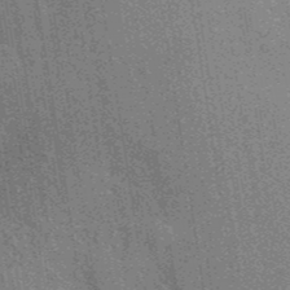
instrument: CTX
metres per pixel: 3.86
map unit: eAb
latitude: 40.1199
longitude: 107.2187
